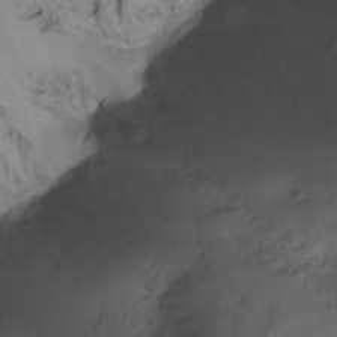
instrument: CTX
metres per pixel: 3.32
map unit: Aa
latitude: -13.3888
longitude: -68.3090
